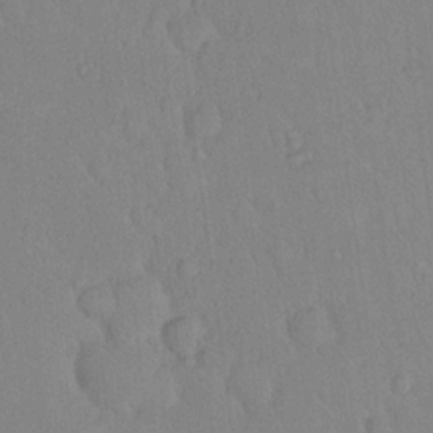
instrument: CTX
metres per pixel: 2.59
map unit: eHh
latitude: 18.3467
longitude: -64.7057
